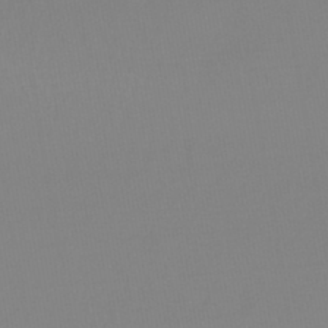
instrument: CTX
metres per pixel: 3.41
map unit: lHb
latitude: -44.7652
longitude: 72.1606
